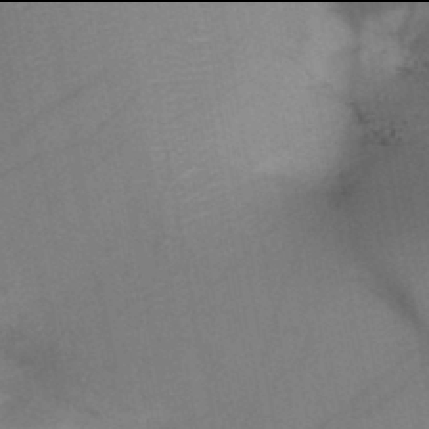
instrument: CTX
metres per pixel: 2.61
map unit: HNb
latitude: -46.0094
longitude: -40.8002
